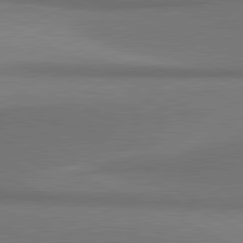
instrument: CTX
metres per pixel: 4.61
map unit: lApd
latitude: 81.4615
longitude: 154.1417
